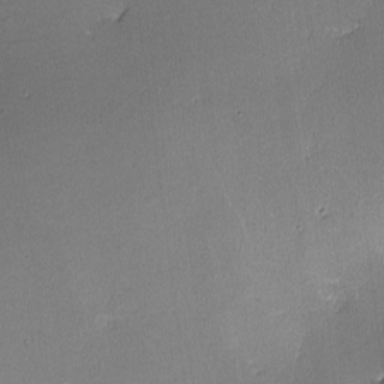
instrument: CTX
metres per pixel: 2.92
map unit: lHvf
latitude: -10.9353
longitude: -103.7638
